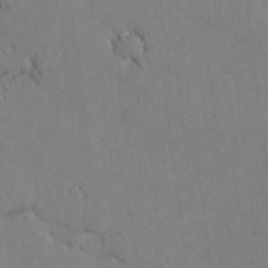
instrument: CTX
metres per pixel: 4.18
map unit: lAvf
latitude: -5.5588
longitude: -113.8772
